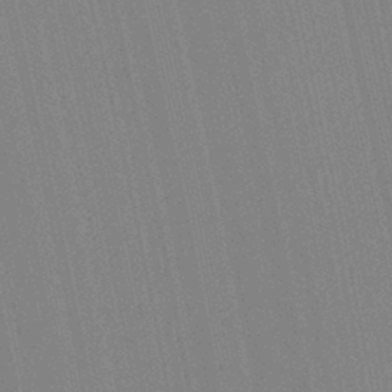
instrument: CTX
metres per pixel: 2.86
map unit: Aa
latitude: 28.9891
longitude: -147.7072
